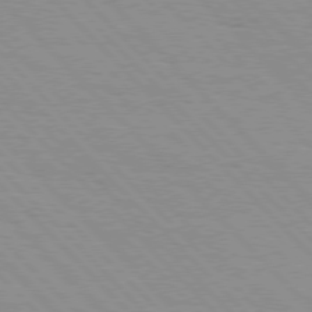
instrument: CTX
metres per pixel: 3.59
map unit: Hpe
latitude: 76.5168
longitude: -154.8758
